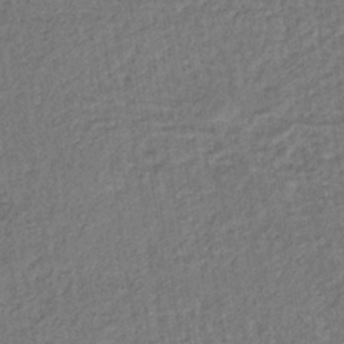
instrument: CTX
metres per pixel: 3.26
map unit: lHb
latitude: -38.4818
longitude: 62.3117
